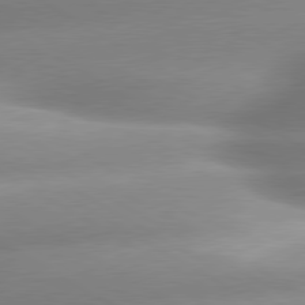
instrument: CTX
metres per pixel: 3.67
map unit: lApd
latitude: 80.0255
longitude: -157.8016
